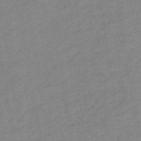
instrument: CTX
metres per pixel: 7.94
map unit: lHb
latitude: -40.1228
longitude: 74.3118
